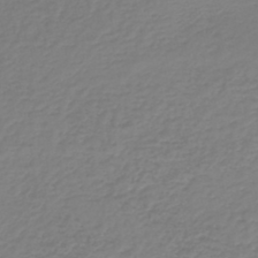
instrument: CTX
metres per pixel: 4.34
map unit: lHb
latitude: -45.7289
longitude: 62.5196
